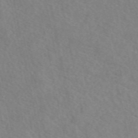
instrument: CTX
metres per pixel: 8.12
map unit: eAb
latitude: 50.6301
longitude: 111.0864
